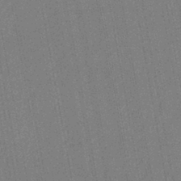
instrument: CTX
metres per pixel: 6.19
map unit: HNb
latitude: -37.2376
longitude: 57.1053
